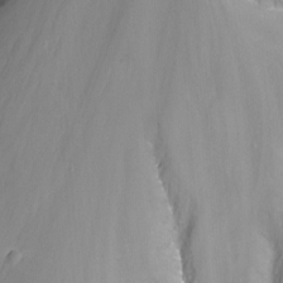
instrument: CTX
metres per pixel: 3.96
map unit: Nhu
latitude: -13.6344
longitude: -62.2901
